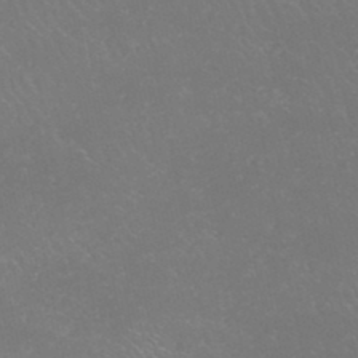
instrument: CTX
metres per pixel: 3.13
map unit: HNhu
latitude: -47.0864
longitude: 30.3684
